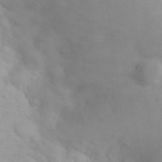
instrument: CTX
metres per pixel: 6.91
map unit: eHh
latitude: 31.8017
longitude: -60.5734
